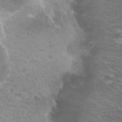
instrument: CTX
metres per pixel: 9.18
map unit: Hto
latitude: 23.4993
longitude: -31.0837
